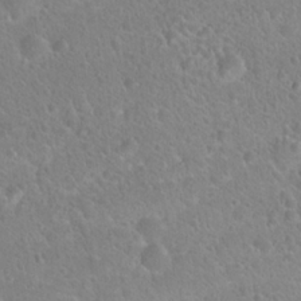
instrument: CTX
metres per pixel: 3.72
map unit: Hto
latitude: 22.2145
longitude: -50.7246
